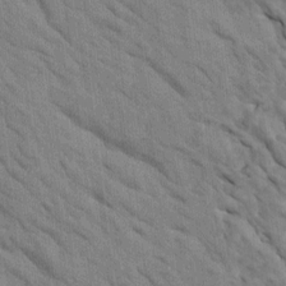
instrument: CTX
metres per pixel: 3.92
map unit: Htu
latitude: 1.6505
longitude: 143.5777
